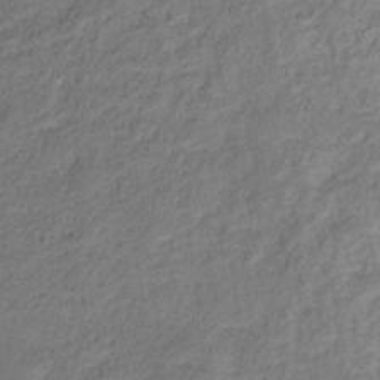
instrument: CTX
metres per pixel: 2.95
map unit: eHb
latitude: -29.9178
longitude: 68.4062
